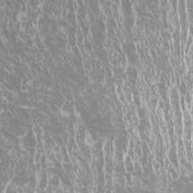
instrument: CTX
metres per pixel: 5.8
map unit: Htu
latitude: -11.3699
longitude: -72.4601
